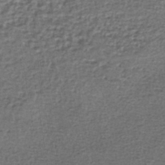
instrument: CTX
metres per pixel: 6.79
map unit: lHb
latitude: -44.9920
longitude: 58.3117
